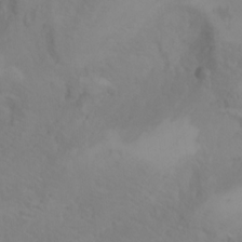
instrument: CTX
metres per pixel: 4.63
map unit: Htu
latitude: -6.1039
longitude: -68.8191
